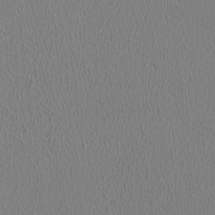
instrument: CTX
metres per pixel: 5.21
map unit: HNhu
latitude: -1.6722
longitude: -0.6679
